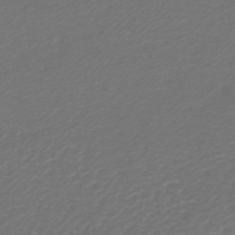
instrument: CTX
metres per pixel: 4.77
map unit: lHb
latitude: -43.7477
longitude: 77.0675
